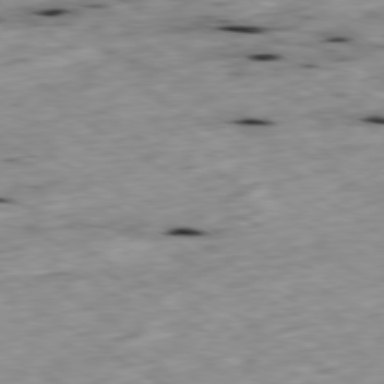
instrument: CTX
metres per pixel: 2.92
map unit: Ap
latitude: -79.7288
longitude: -90.3656
